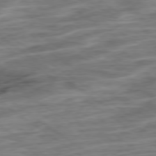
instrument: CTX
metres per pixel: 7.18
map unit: Ap
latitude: -79.4076
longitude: -49.1025
